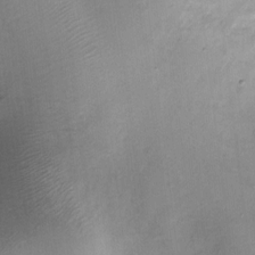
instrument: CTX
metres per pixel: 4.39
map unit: Nhu
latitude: 3.5182
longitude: -16.0633
